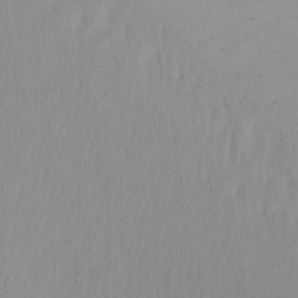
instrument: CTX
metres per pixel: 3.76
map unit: Ht
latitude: -12.4440
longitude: -49.3293
